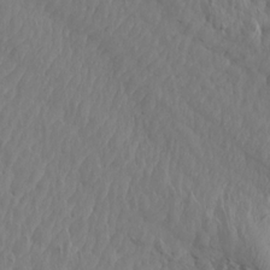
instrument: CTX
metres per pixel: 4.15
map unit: Aa
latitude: 14.2334
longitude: -142.8947
